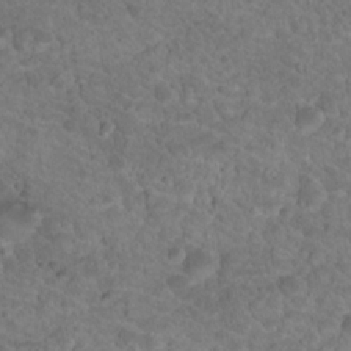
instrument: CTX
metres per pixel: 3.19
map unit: Hto
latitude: 18.7624
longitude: -34.1577
